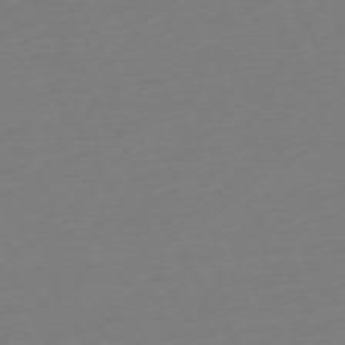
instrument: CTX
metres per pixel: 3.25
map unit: Ap
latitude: -74.0472
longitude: -69.1214
